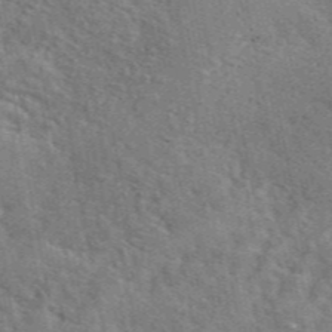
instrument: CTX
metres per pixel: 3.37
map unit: ANa
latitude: 48.1767
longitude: -75.2915
